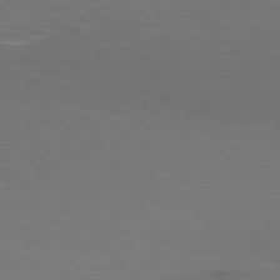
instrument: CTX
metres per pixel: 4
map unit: Hpe
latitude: 75.6694
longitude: -132.7624
